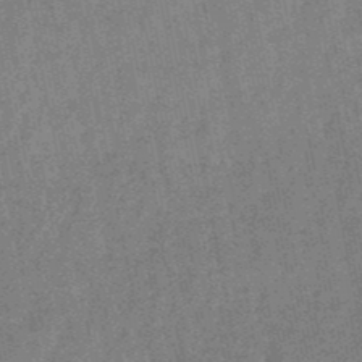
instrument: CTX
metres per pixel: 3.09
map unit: lHb
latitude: -48.5385
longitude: 78.8786
